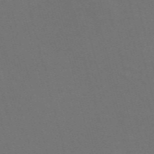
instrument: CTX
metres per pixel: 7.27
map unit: Nve
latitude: -57.8422
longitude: 52.1983
